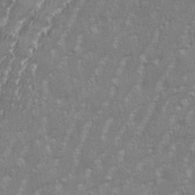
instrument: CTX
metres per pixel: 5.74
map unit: eHh
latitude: 34.6301
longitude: -132.6491
